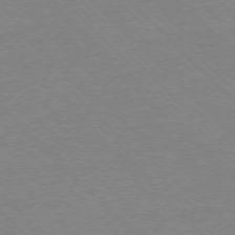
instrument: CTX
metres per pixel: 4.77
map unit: Ap
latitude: -76.6896
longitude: -85.2537
